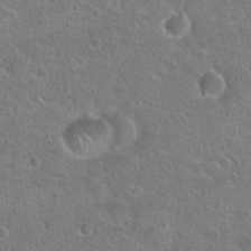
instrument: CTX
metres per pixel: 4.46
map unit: Hto
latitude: 23.5938
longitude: -48.8758
